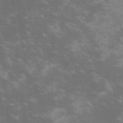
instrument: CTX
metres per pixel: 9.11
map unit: lHvf
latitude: -14.3873
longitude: -101.6316
